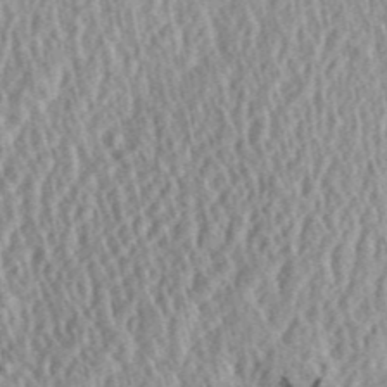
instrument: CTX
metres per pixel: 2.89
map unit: Aa
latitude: 30.2523
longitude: -137.1592
